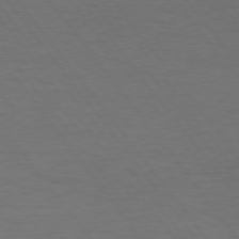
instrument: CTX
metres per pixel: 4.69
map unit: Hpe
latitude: 74.8380
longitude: -131.1970
